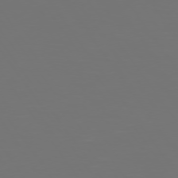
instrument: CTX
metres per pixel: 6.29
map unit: Hpe
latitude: 74.6302
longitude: -124.4223
